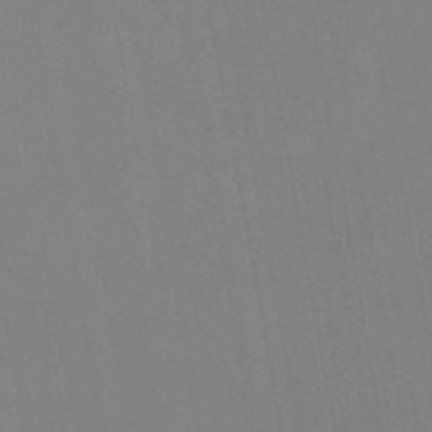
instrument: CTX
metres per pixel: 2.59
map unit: lHb
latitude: -46.4251
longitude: 71.5399
